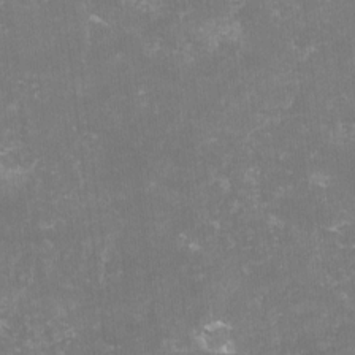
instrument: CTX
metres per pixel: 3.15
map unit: lHvf
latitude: -13.6155
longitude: -98.7813
